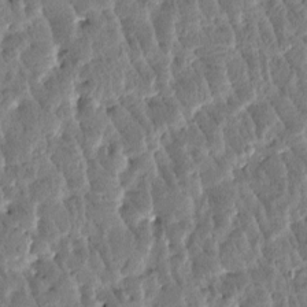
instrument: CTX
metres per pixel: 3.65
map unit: Htu
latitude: -3.3887
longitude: 176.1795
